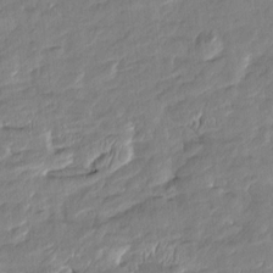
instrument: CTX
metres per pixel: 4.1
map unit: Htu
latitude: -6.4062
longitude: 174.8219
